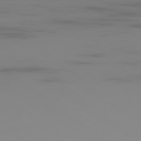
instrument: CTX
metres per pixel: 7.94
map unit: Ap
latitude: -79.5777
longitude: -70.7435
